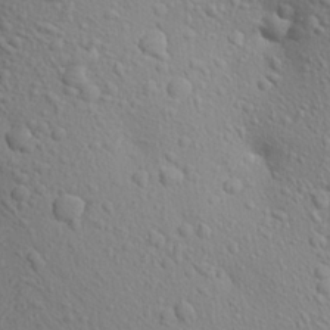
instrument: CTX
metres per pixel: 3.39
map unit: Aa
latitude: 23.8394
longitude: -147.1215
